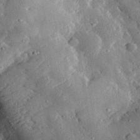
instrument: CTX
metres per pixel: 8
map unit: lHvf
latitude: 32.8380
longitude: -84.4790
